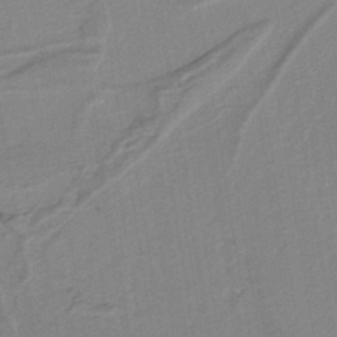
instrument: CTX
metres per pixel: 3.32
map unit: lHb
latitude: -40.1039
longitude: 52.9352
